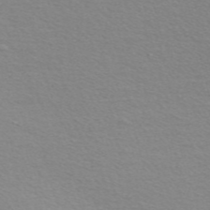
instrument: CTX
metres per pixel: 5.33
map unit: Nve
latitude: -56.5951
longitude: 60.0283
